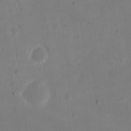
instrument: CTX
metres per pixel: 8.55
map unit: eHh
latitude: 20.0822
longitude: -69.9528
